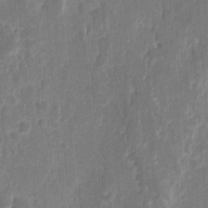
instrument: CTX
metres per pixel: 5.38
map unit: eHh
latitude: 9.0836
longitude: -73.5938
